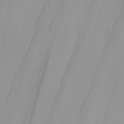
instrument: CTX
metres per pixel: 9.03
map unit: Nhu
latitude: -4.3117
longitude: -93.9906
